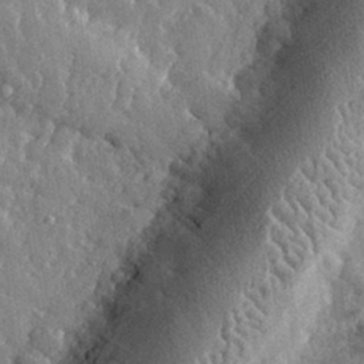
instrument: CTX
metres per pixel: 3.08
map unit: eHh
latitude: 32.3845
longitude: -79.9528
